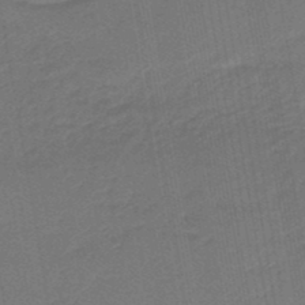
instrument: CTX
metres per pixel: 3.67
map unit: eHb
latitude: -47.3131
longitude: 88.1794
